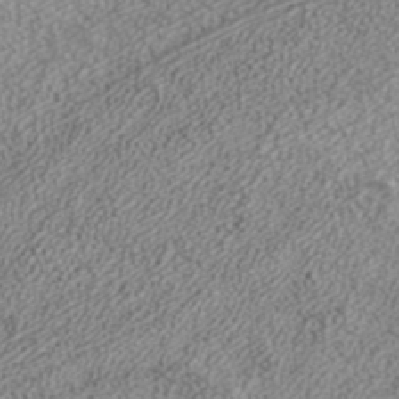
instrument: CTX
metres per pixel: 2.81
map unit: ANa
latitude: 37.4805
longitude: 19.8422
